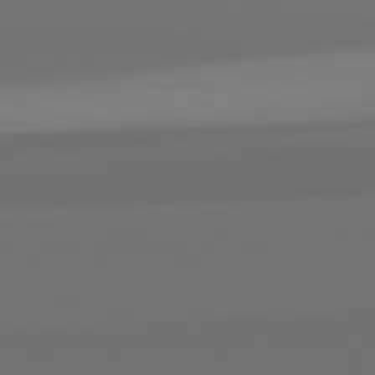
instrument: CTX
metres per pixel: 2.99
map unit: lApd
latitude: 82.6679
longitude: 166.2550
